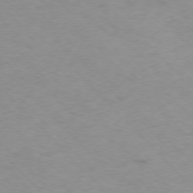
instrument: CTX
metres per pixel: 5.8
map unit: Ap
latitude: -76.8408
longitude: -65.4993
